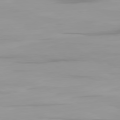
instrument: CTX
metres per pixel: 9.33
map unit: Ap
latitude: -79.4643
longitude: -95.0081
